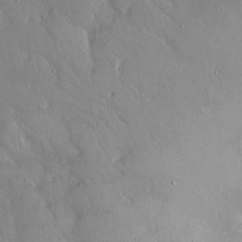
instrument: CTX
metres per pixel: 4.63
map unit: Hto
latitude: 12.8191
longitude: -56.2711
